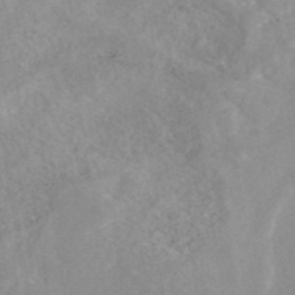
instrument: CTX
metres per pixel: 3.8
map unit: eAb
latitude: 45.4426
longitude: 126.8219
